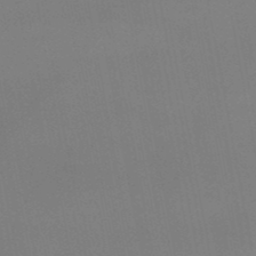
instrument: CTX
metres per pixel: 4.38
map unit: lHb
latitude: -48.2362
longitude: 62.2550
